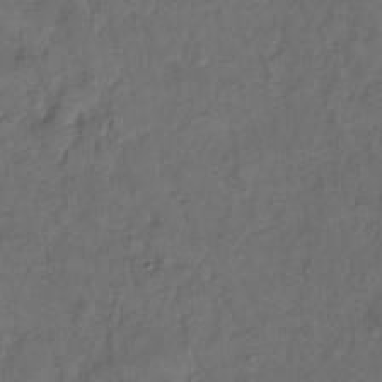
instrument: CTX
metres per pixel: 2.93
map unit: Hto
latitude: 5.7827
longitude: -36.2145
